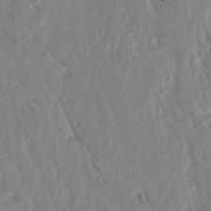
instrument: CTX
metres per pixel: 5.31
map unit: lAvf
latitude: 3.0458
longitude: -105.1592
